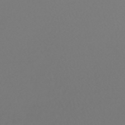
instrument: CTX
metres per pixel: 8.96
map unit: HNhu
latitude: -48.1795
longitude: 101.1809
